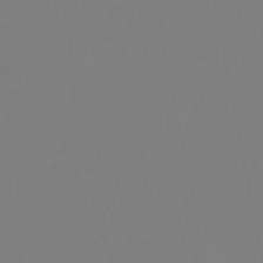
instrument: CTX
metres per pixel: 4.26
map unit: lHb
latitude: -49.8801
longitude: 80.8408
